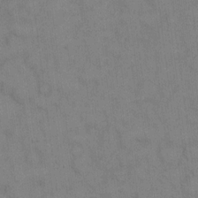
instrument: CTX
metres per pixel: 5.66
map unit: eHh
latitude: 14.3279
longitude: -62.4034
